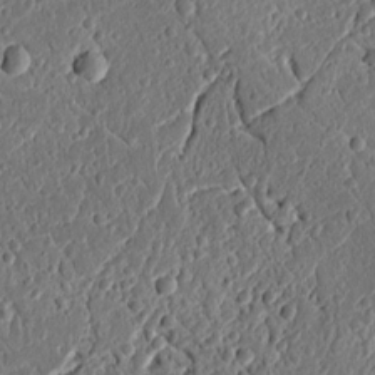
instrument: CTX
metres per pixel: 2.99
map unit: Ht
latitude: 11.2159
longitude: -75.4426
